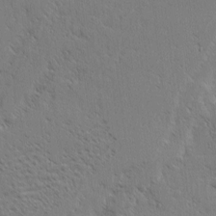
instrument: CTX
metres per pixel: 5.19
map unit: eHh
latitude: 2.2522
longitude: -77.9150
